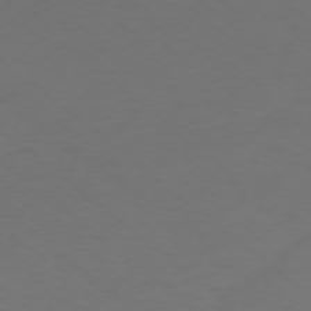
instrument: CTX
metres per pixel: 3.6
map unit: Ap
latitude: -76.1795
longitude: -78.9325
